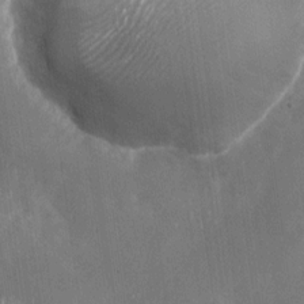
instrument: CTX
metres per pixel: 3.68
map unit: Nhu
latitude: -27.7288
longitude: -74.9325
